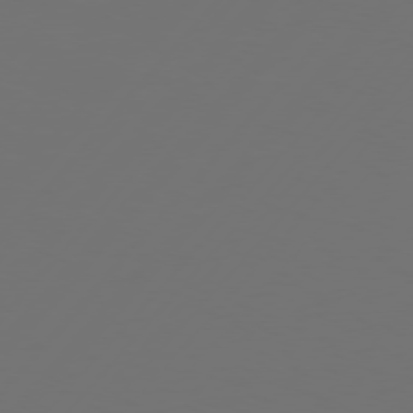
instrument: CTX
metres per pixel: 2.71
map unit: Hpe
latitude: 75.4238
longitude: -128.2522
